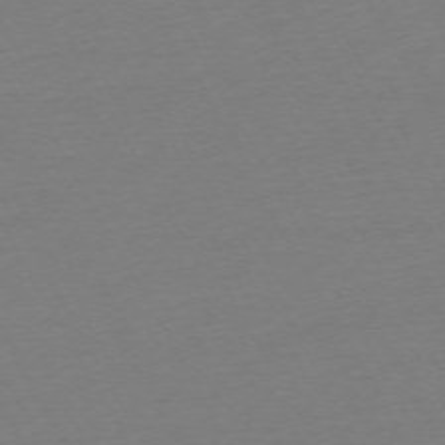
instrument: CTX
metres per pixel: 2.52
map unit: Ap
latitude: -73.9556
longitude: -68.9703
